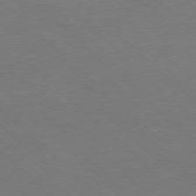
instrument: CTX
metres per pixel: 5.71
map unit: Hpe
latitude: -78.0661
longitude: 15.4266
